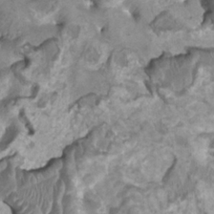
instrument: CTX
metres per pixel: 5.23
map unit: HNhu
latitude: 3.2159
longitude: -3.0647
